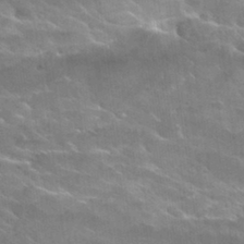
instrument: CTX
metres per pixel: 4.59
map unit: Hto
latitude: 30.0633
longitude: -43.1781
